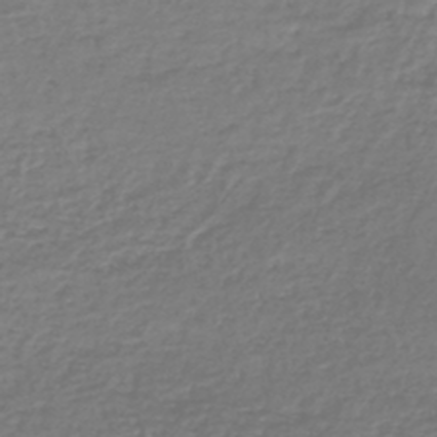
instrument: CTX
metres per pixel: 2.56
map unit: lHb
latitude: -43.6154
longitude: 69.9367
